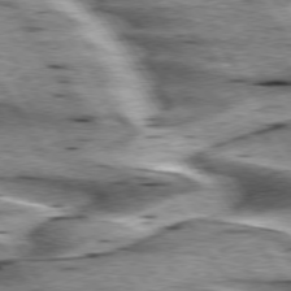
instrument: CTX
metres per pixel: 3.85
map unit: lApd
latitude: 75.8772
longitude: -59.7450
